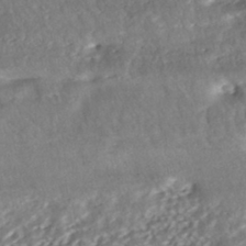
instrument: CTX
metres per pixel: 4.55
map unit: ANa
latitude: -42.0472
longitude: 108.8786
